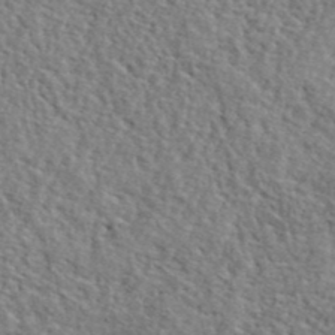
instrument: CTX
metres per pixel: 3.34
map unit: lHvf
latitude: 42.1389
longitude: -87.5749
